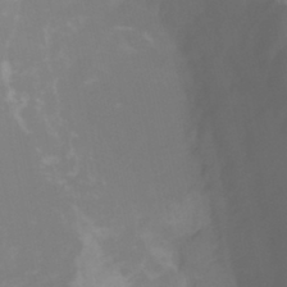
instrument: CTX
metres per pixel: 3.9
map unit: HNhu
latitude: -27.2564
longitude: 74.1417
